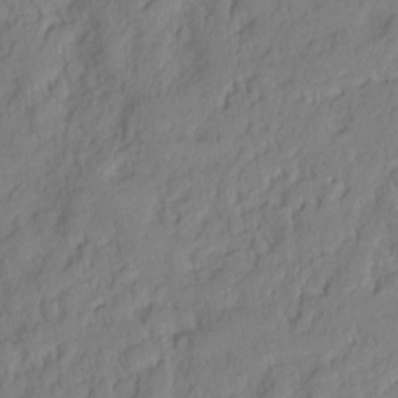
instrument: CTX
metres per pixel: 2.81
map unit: eHh
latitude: 6.6301
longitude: -76.1389
